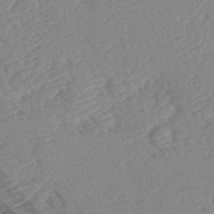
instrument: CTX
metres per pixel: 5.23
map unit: lAa
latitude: -2.5762
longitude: -127.4804
